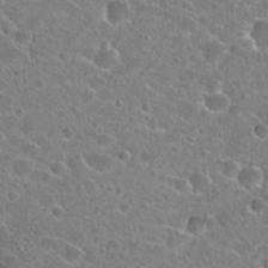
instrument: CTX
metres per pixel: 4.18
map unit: Hto
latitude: 24.7057
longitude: -46.0822
